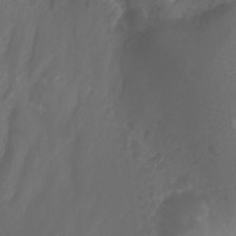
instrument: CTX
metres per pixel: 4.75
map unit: Aa
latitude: -12.9920
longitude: -68.4412
